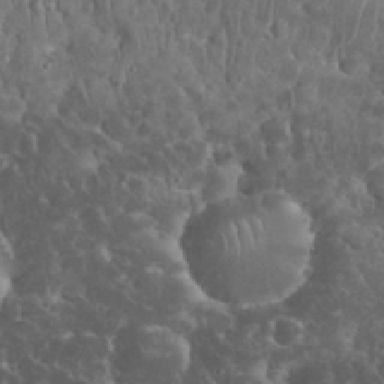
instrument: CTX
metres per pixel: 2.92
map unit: eHh
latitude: 33.6694
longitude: -65.1403
